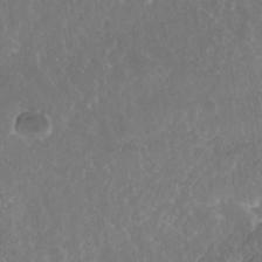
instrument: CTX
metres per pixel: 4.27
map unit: Nhe
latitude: -39.2754
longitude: -117.8394
